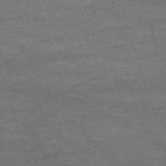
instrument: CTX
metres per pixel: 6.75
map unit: eHh
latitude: -63.1242
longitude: 53.9178
